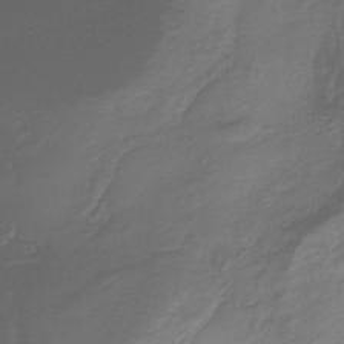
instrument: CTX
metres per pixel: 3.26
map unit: eHb
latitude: -30.6707
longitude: 71.4266
